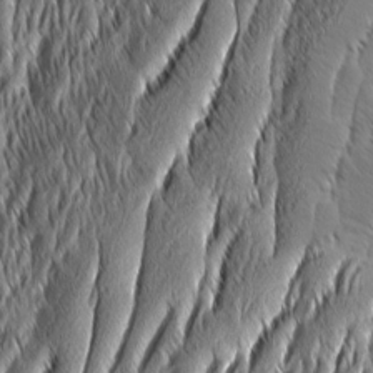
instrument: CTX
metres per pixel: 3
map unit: Aa
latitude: 8.2901
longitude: -130.3090
